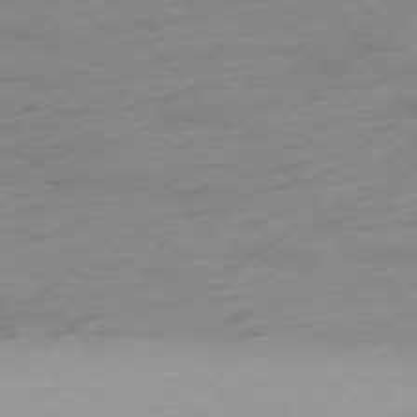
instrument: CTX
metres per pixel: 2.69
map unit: Hpe
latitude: -76.8219
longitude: -15.0270
